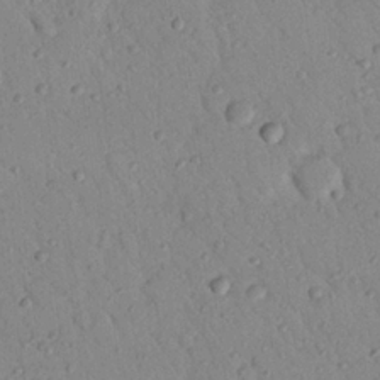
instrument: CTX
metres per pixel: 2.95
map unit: Nhu
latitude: 23.1214
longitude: -75.7639
